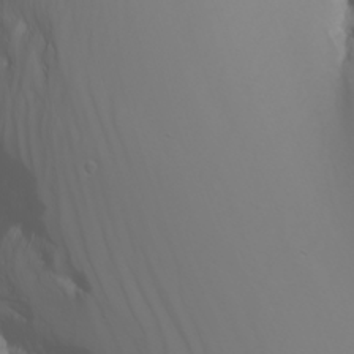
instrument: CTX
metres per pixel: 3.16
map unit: Nhu
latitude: -6.5384
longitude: -84.8569
